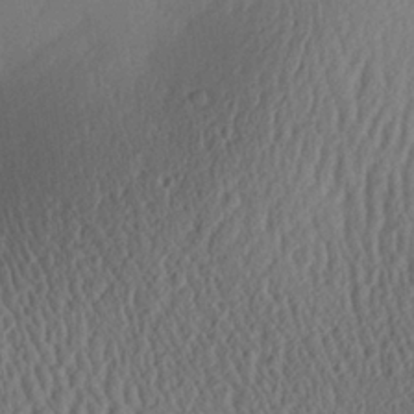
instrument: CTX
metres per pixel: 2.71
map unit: Aa
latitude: 27.1025
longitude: -136.5357
